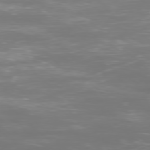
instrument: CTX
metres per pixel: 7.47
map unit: Ap
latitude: -77.2943
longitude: -81.4426
